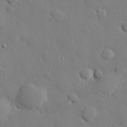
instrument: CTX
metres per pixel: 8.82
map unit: eHh
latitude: 28.2333
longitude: -81.7072
